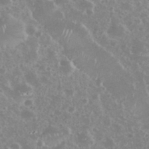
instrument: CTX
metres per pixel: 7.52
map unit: eHh
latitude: 35.0836
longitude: -61.5938
